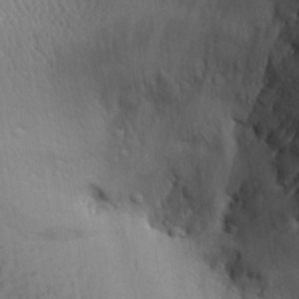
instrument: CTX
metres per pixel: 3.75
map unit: Aa
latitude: 27.1403
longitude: -137.4994
